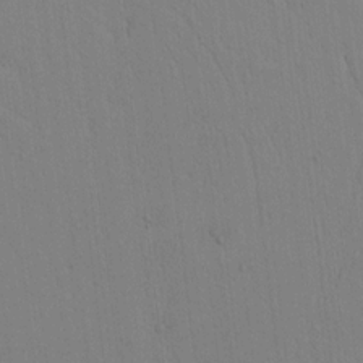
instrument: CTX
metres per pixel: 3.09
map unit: lAvf
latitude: 9.8395
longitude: 168.5573
